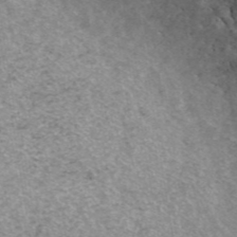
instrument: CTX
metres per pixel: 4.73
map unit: ANa
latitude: 43.7072
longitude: 24.7085
